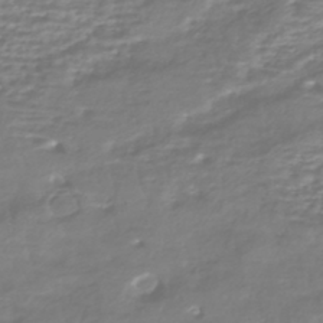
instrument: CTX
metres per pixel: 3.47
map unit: HNhu
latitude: -44.1417
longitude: 98.8030
